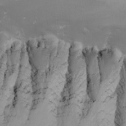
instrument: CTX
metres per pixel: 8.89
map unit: Nhu
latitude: -7.3698
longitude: -90.8191
